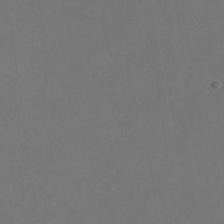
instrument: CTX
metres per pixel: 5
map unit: Nhu
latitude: -28.5385
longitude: -69.8017
